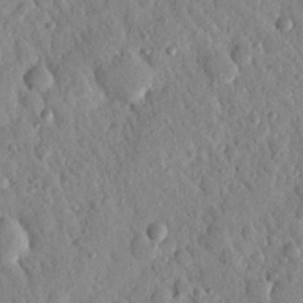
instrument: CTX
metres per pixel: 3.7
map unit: Nhu
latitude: 21.6505
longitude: -77.7638
